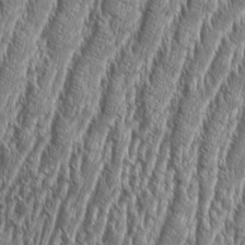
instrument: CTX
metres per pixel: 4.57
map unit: Aa
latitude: 9.1970
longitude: -129.9906
